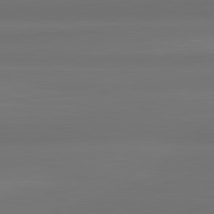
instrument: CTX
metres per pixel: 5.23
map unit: lApd
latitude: 82.0444
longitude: -172.5167
